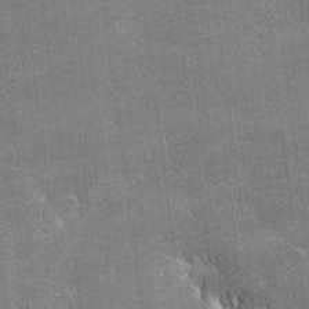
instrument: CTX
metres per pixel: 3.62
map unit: lHvf
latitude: -11.3510
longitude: -104.8380
